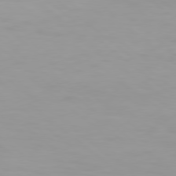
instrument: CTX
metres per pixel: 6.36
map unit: Hpe
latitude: 78.1578
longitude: -170.0255
